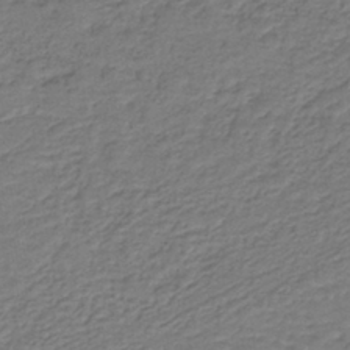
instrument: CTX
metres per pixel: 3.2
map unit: lHb
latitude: -38.3495
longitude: 57.0486
